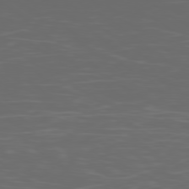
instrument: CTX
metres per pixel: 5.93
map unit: Ap
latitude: -79.1242
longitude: -103.4993
